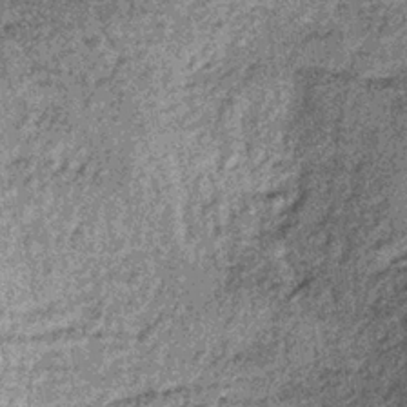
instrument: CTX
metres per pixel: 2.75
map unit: lHb
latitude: -36.6329
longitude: 66.5385
